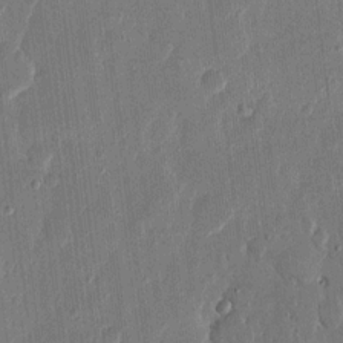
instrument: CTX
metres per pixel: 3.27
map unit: eHh
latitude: 13.2537
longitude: -69.1781
